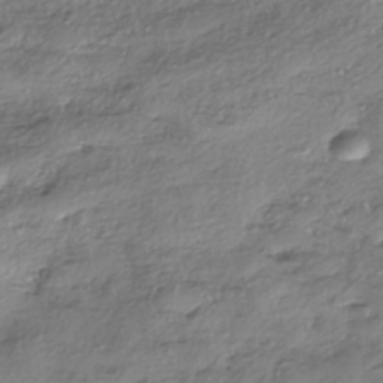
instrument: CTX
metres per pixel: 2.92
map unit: eHh
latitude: -42.4251
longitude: 122.8975
